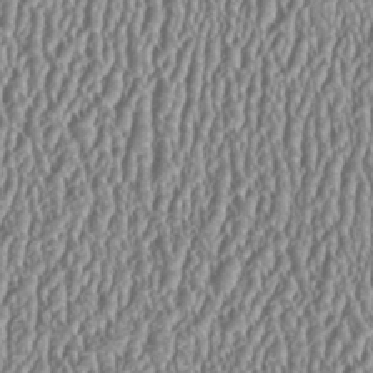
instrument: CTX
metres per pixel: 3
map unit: HNhu
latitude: 0.4412
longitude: 0.5763
